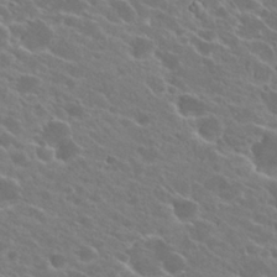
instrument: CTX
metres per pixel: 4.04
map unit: Hto
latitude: 24.1011
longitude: -39.5182
